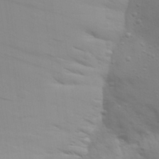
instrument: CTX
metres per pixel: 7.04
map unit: Aa
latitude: 27.8772
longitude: -144.2522
